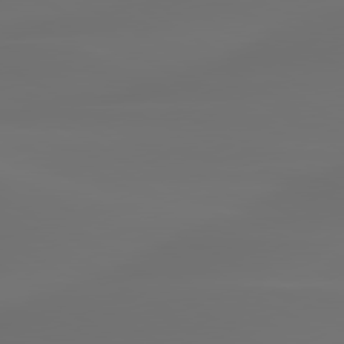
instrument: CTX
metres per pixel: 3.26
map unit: lApd
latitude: 80.0822
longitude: -85.6883
